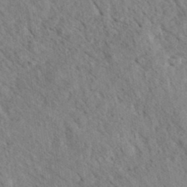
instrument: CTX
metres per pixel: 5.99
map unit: eHh
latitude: 35.0269
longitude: -140.1955
